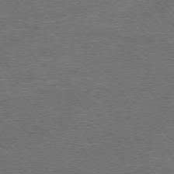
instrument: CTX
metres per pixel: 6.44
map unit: Ap
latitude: -77.4643
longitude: -83.5371
